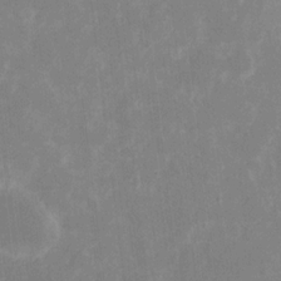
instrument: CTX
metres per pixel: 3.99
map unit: eHh
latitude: 6.8191
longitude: -69.6883
